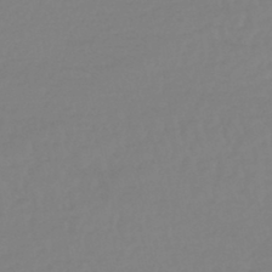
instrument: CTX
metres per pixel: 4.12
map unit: eHb
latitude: -45.2943
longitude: 84.5573
